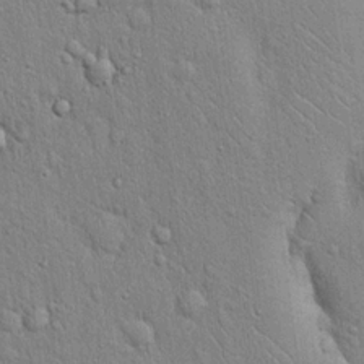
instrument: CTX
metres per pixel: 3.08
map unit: eHh
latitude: 19.2159
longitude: -61.3670
